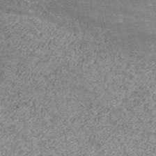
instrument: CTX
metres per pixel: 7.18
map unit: ANa
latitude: 36.7813
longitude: 15.4833
